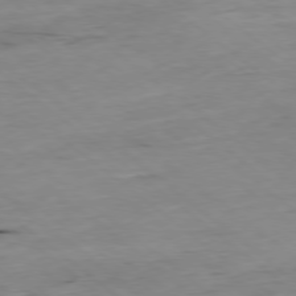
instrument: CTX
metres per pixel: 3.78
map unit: Ap
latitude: -78.5573
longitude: -90.7435
